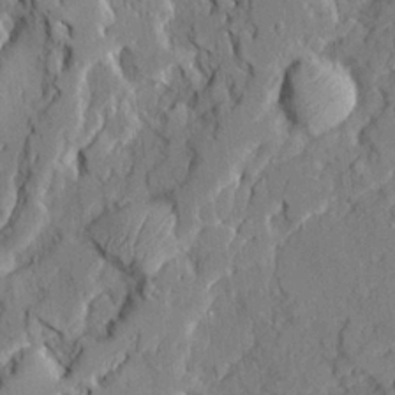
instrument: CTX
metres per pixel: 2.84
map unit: Ave
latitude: 22.1200
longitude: -129.4993
